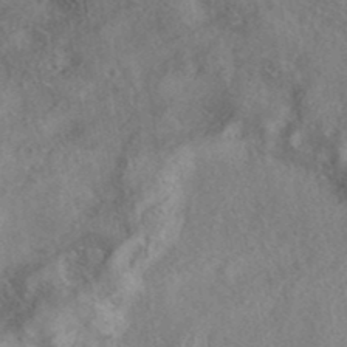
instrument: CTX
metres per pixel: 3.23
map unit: eAb
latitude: 39.8394
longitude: 112.6708
